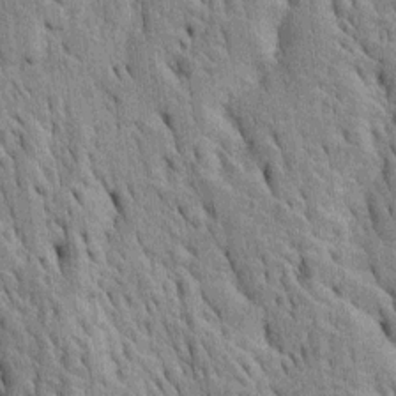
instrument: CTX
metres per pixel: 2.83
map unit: Htu
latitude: -4.5762
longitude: 152.6518
